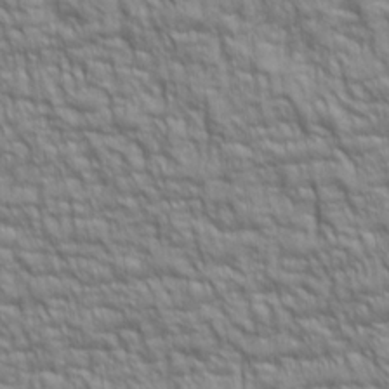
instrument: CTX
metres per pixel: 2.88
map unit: lAa
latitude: 6.4412
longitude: -115.7071
